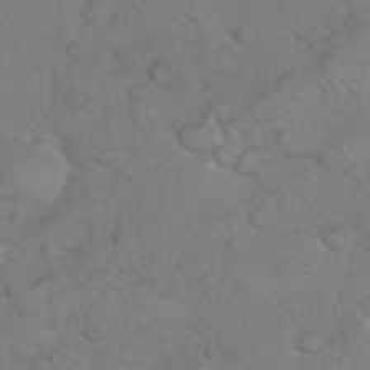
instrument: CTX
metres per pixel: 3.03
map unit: eHh
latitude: 36.9514
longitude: -64.4034
